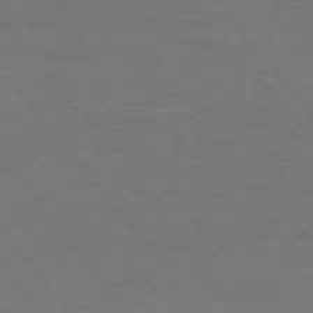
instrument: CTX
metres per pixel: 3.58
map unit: Ap
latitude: -75.4266
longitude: -84.4412
